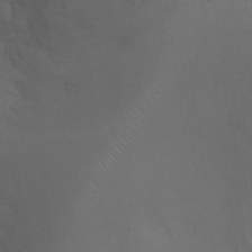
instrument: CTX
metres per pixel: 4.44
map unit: Ht
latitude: -4.5007
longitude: -17.9717
